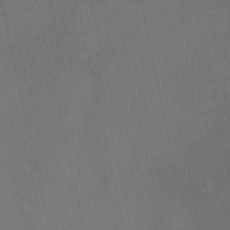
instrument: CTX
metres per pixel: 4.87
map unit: HNhu
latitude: 6.4601
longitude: 4.5384
